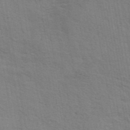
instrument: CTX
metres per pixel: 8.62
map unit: eAb
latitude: 42.5546
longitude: 107.8423
